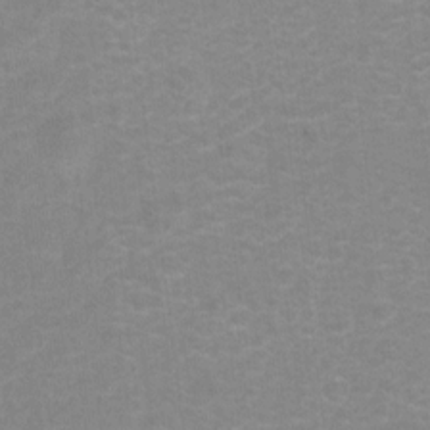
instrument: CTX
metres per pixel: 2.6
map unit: Hto
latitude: 5.5560
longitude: -32.3656
